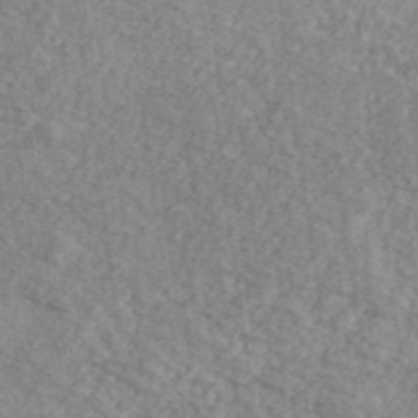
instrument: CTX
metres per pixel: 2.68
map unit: Ave
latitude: 41.3292
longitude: -110.6869
